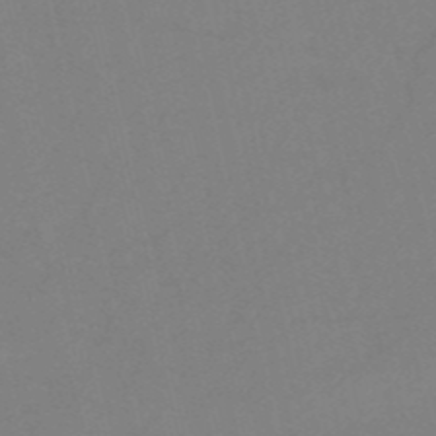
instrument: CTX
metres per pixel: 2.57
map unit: HNb
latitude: -52.5951
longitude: -45.9150
